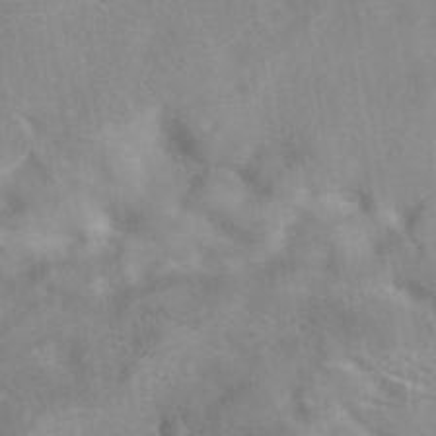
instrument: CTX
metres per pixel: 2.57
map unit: eAb
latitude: 40.7057
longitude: 106.5196
